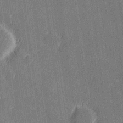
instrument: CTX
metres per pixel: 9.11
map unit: Hve
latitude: 27.2537
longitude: 144.5574
